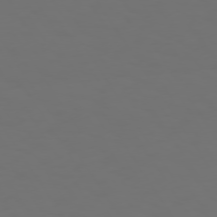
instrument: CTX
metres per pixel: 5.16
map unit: Hpe
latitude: 73.5372
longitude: -127.1025
